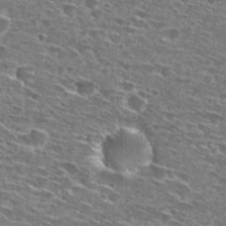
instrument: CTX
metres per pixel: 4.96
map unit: Hto
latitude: 28.2522
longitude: -46.4412
